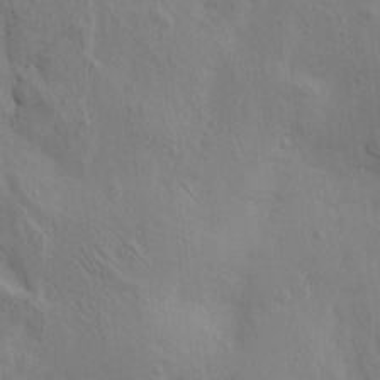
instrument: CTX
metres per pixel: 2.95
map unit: Htu
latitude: -3.2942
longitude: 156.7085
